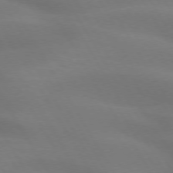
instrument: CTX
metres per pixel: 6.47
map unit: lApd
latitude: 73.8395
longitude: -48.6302
